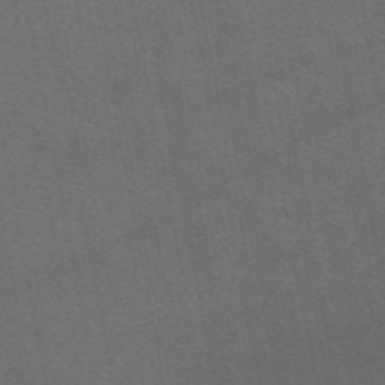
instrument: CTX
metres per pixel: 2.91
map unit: eAb
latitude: 47.5938
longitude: 116.4440
